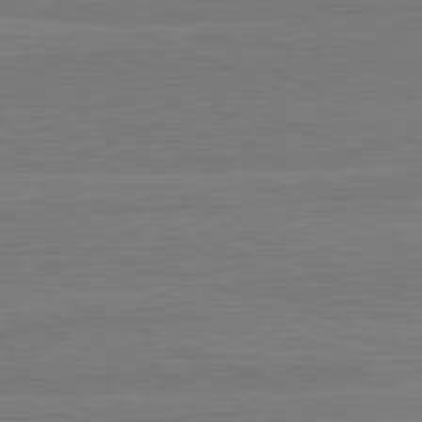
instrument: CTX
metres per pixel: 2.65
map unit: lApd
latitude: 82.1388
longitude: 166.3873
